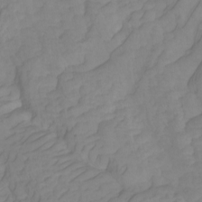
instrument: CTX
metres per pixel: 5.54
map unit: Htu
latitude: -3.9745
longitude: -73.6127
